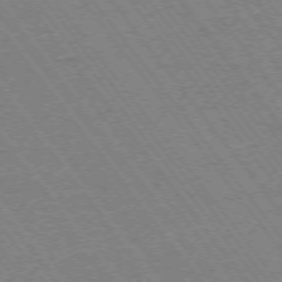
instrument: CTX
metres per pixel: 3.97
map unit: Ap
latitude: -74.6708
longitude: -82.2711
